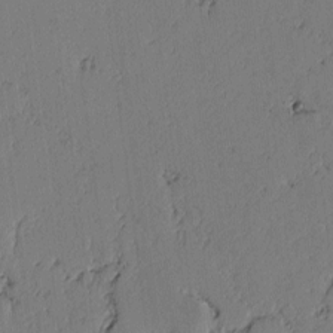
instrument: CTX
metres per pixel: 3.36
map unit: lAvf
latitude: -2.2928
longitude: -107.0081
